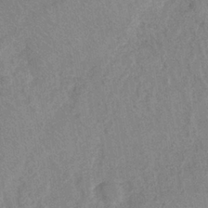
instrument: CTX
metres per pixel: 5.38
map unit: eHh
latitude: -39.8800
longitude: -26.9136
